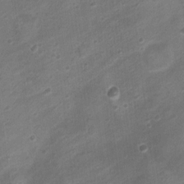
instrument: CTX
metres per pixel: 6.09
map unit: Nhu
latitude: 5.4804
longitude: -18.1577
